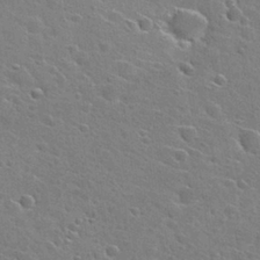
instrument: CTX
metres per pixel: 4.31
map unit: Hto
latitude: 27.3293
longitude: -45.3104
